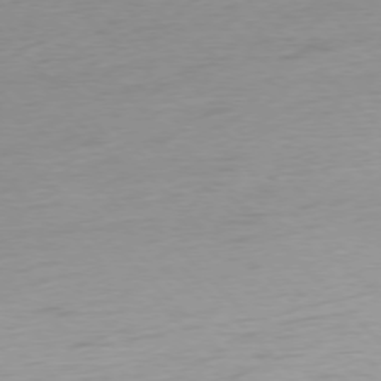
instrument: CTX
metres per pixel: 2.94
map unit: Ap
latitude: -76.8975
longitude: -63.1970
